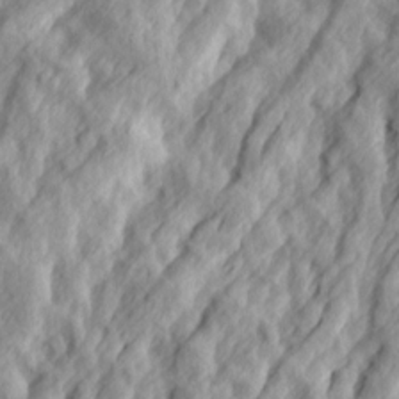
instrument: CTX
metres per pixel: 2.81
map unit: Ave
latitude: 15.1026
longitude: -136.8002
